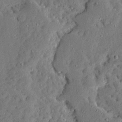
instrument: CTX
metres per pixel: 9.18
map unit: Ave
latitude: 13.3860
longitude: -137.0648
